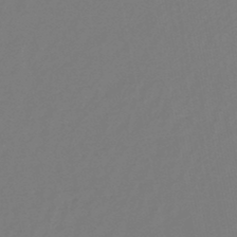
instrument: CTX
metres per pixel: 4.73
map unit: HNb
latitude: -47.1242
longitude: 57.2943
